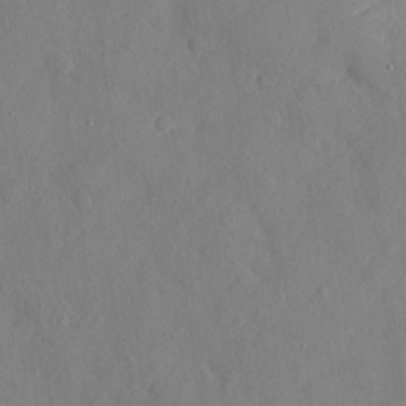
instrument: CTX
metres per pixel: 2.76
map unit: eHh
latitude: 3.9906
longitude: -74.8758
